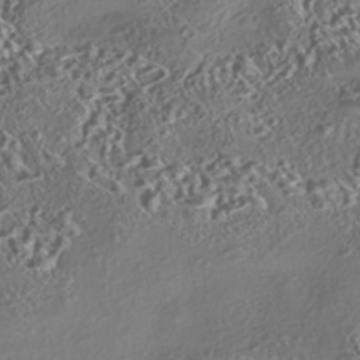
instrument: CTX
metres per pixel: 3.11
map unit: eHh
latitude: -42.6329
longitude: 121.5399
